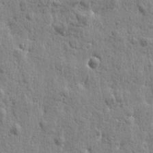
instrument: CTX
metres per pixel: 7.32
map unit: Htu
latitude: -0.8786
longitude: -178.1011
